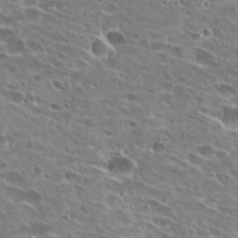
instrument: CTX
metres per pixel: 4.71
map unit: Hto
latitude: 27.8772
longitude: -43.9150
